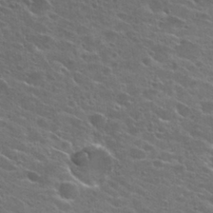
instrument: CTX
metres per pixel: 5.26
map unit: Hto
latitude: 26.7624
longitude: -44.9136
